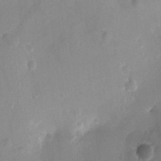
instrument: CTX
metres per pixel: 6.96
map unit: Ht
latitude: -10.4818
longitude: -22.4979
